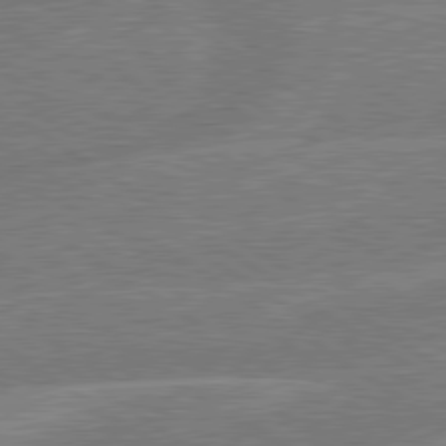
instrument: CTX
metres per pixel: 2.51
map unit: lApd
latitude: 79.4994
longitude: -145.8016
